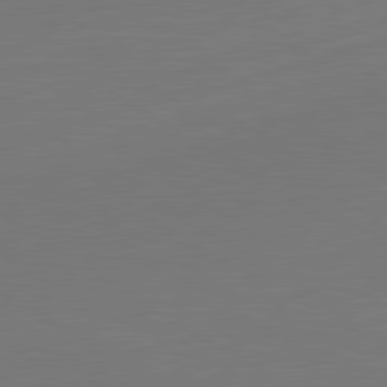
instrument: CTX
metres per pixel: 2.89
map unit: lApd
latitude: 79.8395
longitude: 162.2172
